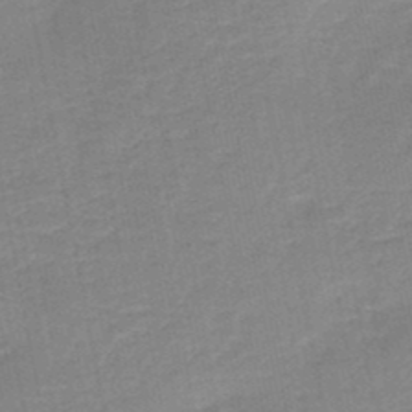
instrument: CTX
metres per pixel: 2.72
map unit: HNb
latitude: -49.1054
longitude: -43.3482
